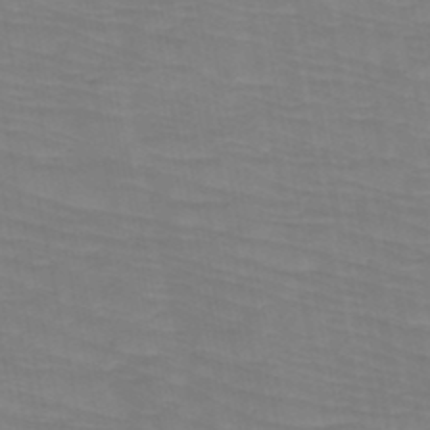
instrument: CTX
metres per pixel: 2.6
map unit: HNb
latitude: -49.8423
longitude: -50.9702
